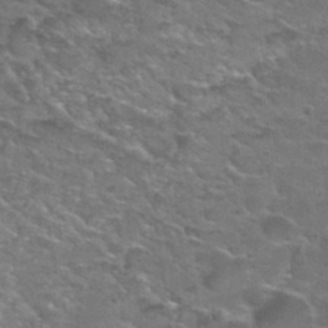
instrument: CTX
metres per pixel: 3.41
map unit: Nhu
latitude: 31.6694
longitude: -50.2333
